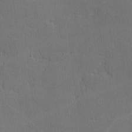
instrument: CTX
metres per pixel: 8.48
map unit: lHvf
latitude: -11.7667
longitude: -100.0255
